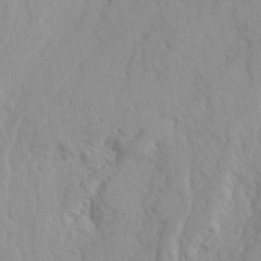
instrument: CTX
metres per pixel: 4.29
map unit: Ave
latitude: 21.9339
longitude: -130.5924
